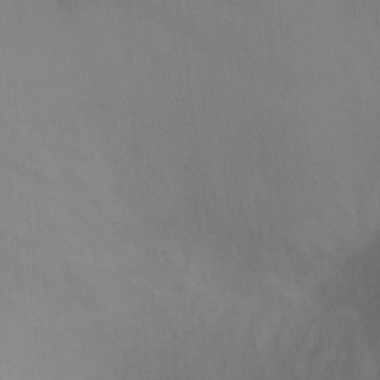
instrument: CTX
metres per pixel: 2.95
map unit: Ht
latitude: -4.6140
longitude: -27.8772
